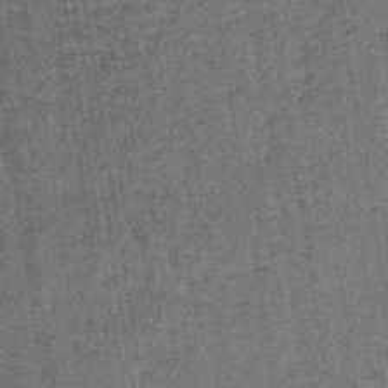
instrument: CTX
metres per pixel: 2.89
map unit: lHb
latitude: -38.9352
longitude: 64.2740
